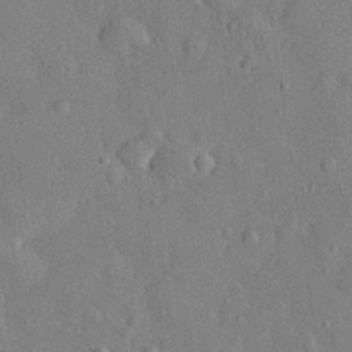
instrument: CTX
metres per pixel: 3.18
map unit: eHh
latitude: 29.0836
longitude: -77.5938
